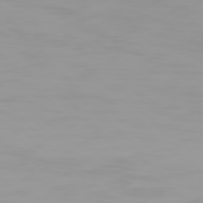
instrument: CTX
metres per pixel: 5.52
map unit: Hpe
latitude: 77.3292
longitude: -163.2726
